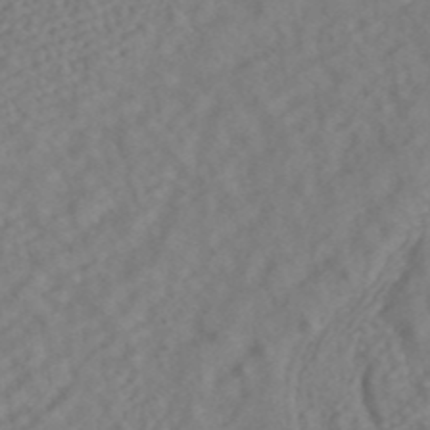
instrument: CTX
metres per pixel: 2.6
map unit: ANa
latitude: 43.8772
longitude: 28.5574
